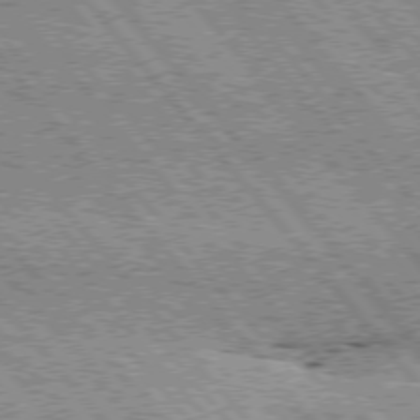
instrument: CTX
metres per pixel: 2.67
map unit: Hpe
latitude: 75.4238
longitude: -157.3103
